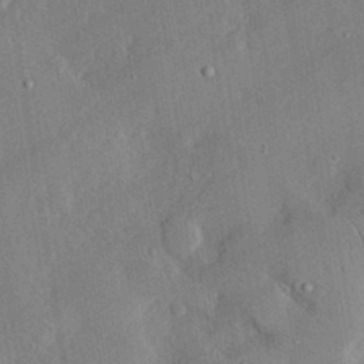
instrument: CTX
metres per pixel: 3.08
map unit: lHvf
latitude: 33.3671
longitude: -92.2900
